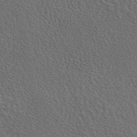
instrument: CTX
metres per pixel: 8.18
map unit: eAb
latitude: 43.9150
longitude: 111.5588
